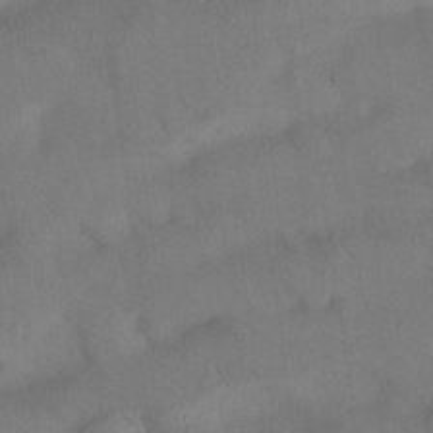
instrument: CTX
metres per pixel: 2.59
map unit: Nhu
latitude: 26.3656
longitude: -71.4426
